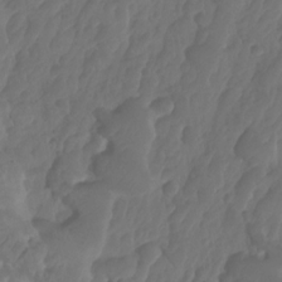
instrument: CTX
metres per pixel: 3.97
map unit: HNhu
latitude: -24.3684
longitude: 50.1228
